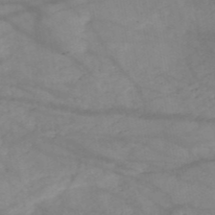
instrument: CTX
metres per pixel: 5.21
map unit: HNb
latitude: -50.5574
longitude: -39.9339
